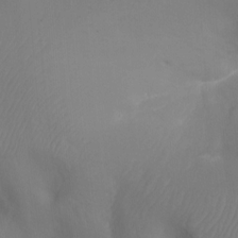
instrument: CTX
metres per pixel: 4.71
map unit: Ht
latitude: -17.1620
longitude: -41.6882
